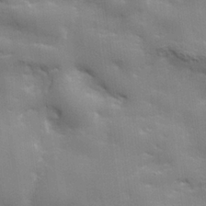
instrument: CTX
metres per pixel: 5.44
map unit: lHvf
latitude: 24.8380
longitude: 142.2928
